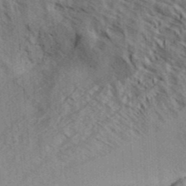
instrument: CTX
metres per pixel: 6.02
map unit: Aa
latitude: 32.9514
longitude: -139.1592
